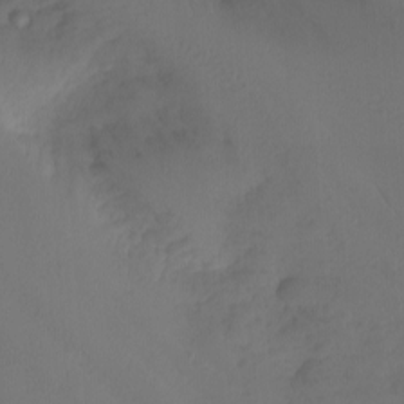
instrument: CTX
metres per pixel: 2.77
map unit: Nhu
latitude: -0.2929
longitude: -78.1011
